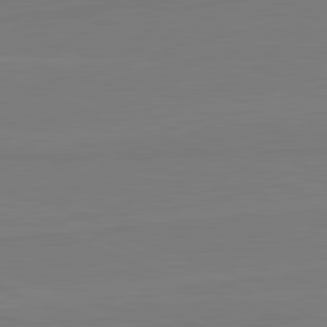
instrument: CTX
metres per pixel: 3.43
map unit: lApd
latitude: 82.0255
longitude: 164.4629
